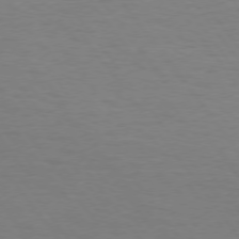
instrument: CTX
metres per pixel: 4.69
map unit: Hpe
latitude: 74.3278
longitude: -131.3293
